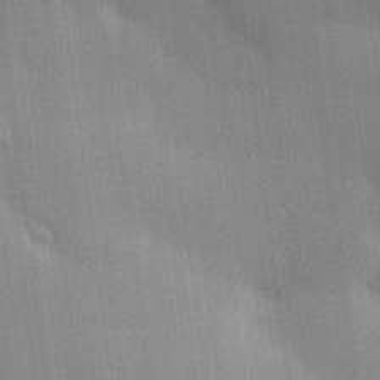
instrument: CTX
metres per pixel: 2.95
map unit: HNhu
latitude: 15.3293
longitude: 11.5777
